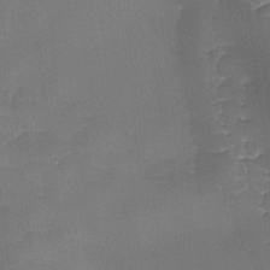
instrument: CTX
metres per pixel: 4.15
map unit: Ave
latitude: -9.3321
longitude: -122.8380
